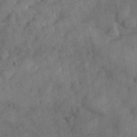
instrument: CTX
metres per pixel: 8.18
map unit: eHh
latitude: 37.7072
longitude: -67.8016
